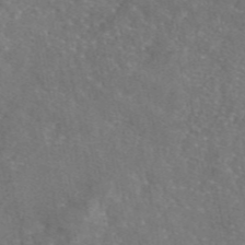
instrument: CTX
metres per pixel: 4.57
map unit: eAb
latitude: 46.9325
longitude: 110.6140
